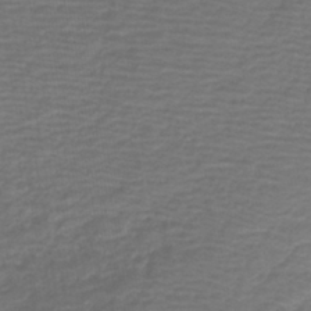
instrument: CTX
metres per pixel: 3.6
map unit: HNb
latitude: -42.6896
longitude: 51.4265
